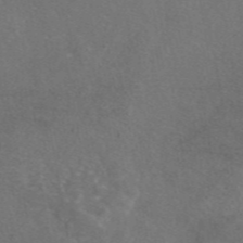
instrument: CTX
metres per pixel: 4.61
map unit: eAb
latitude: 47.4427
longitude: 109.0297
